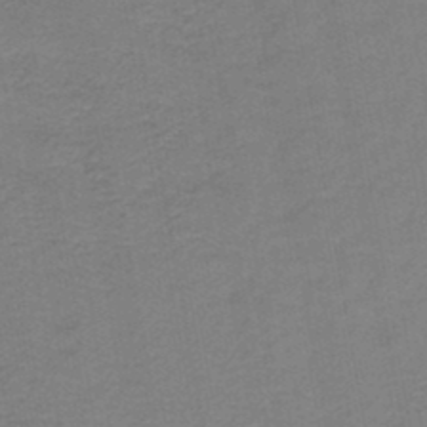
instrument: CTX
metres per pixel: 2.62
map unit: HNb
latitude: -45.5777
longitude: 52.1227
